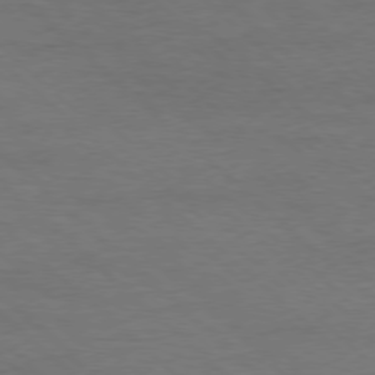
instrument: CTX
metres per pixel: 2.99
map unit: Ap
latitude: -78.2361
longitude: -86.4979
